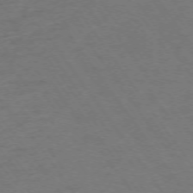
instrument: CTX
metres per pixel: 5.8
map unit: Ap
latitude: -74.8786
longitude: -70.7246
